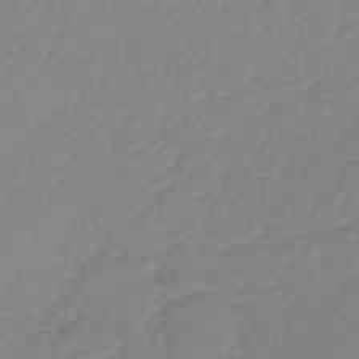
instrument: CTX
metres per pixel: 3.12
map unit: lHb
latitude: -41.3132
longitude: 67.2376
